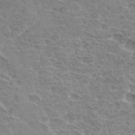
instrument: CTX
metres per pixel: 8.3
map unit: Hto
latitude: 33.5182
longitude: -44.9513
